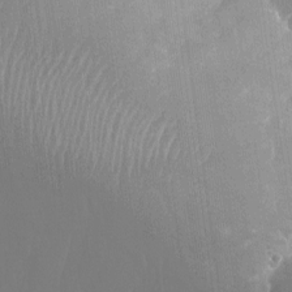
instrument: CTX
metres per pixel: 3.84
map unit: Nhu
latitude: -15.8234
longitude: -58.5924
